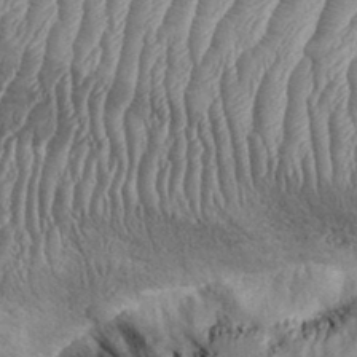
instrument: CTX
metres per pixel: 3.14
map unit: eHh
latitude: 36.4790
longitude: -137.1592
